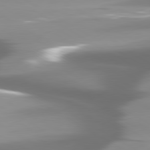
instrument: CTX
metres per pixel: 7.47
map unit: lApd
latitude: 80.1011
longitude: -139.5938
